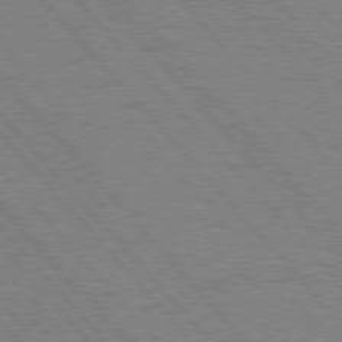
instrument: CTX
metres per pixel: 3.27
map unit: Hpe
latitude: 77.0269
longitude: -153.5749
